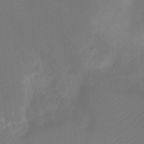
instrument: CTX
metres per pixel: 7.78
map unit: Ht
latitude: -9.1620
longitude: -33.5182
